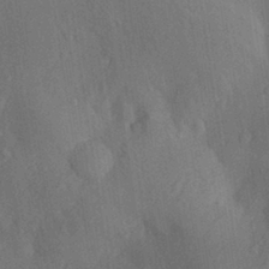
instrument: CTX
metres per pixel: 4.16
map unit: Aa
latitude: 29.8961
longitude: -144.4034
